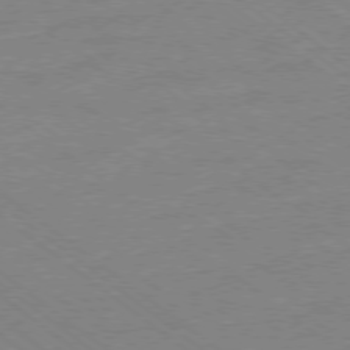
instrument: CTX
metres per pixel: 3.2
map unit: Ap
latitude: -78.5007
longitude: -99.9906
